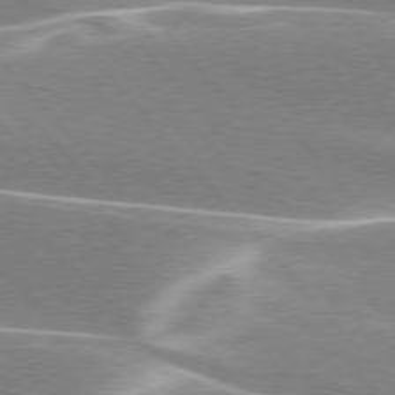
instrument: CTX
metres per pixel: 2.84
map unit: lApd
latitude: 76.0444
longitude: -63.5749
